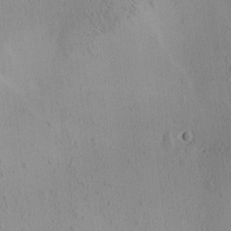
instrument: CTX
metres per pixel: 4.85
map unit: Ave
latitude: -9.7289
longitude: -121.9528
